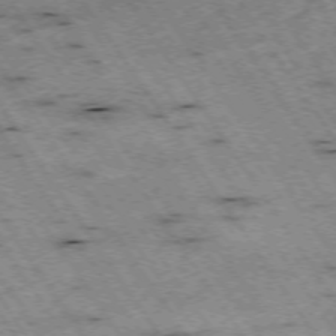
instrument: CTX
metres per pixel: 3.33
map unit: Hpe
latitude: -74.1606
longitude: 3.5021
